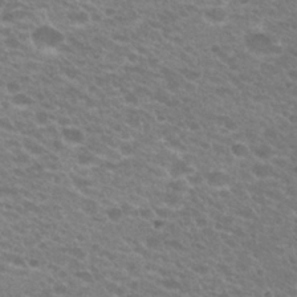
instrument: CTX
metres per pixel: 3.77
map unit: Hto
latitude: 25.8394
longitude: -30.1200
